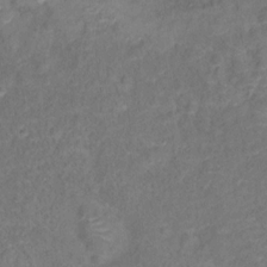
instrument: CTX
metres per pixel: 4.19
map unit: Ht
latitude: 13.8583
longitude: -39.1025
